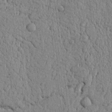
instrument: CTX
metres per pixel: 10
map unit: Nhu
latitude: 19.9339
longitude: -76.2522
